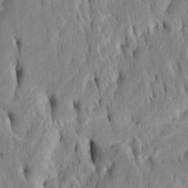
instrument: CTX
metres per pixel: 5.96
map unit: Htu
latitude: -4.9730
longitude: 151.3509
